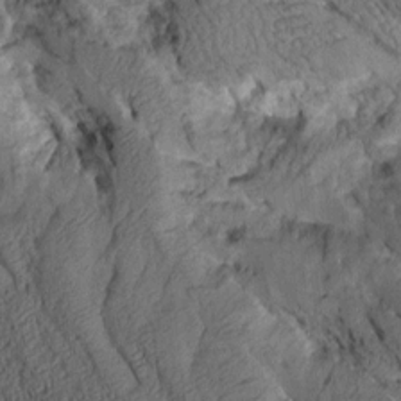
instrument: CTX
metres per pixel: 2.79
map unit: Aa
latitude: 9.0459
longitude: -128.3467
